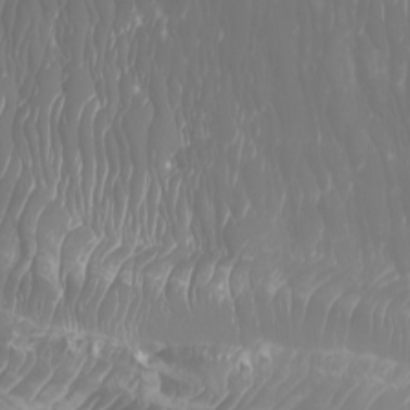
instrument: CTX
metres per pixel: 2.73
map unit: Htu
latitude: -6.6329
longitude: -74.4412
